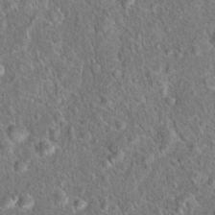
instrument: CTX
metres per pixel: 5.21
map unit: Hto
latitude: 18.6301
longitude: -43.1025
